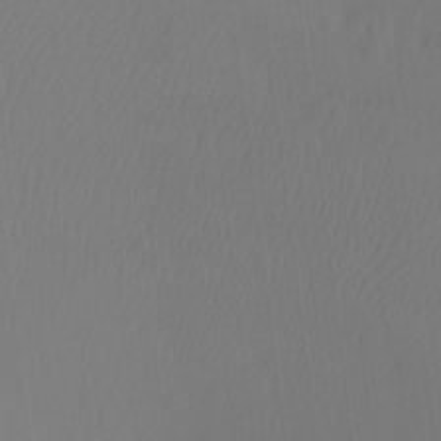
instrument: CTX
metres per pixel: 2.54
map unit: Ht
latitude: -7.8800
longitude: -34.5168
